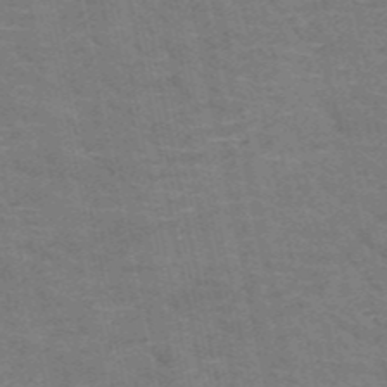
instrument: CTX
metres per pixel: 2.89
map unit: HNb
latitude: -53.6910
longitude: -45.1781
